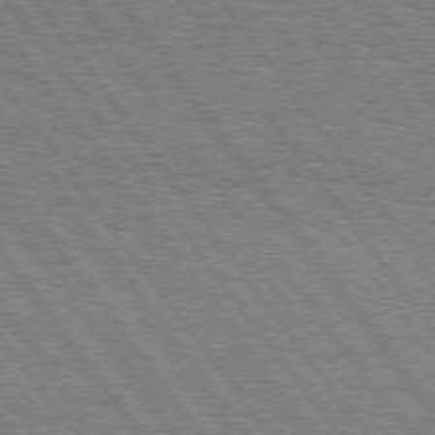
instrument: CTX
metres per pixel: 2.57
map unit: Hpe
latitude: 75.0270
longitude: -152.5546
